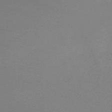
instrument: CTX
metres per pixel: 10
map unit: lHb
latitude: -45.9556
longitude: 64.0094
